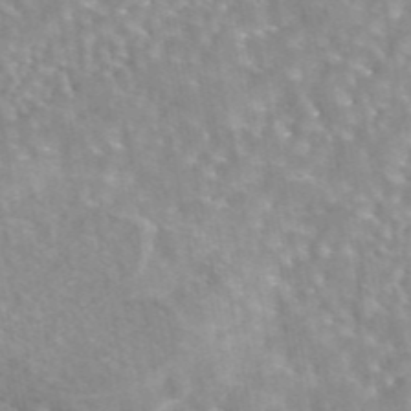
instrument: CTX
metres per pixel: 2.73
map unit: eAb
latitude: 44.0255
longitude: 108.1984
